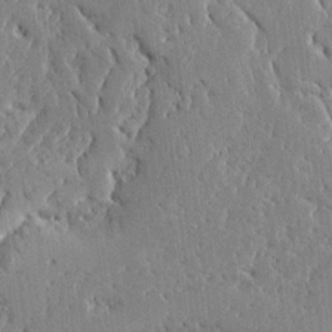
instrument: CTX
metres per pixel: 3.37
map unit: Ave
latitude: 16.0444
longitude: -139.7827
